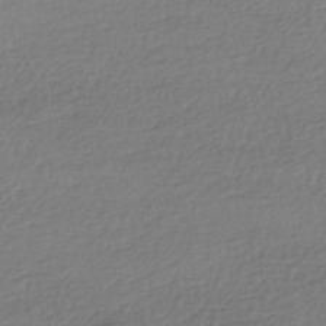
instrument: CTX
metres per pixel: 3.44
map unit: HNhu
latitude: -43.6910
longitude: 97.6533
